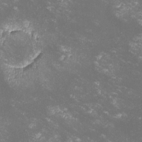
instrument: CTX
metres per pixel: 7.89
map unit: lHvf
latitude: -14.3873
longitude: -102.0822
